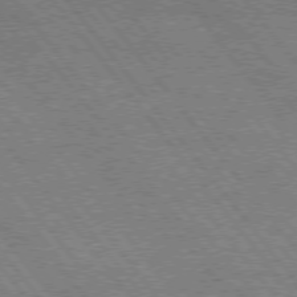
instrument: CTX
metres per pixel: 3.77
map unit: Hpe
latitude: 74.9514
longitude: -140.1199
